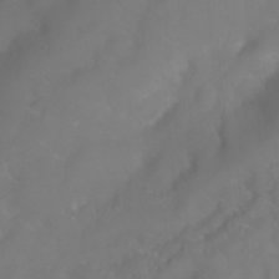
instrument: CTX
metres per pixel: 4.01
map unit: Nhu
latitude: 24.5923
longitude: -62.6302
